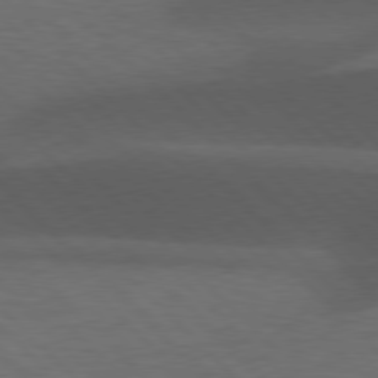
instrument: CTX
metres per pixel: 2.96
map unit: lApd
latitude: 77.3103
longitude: -60.0255
